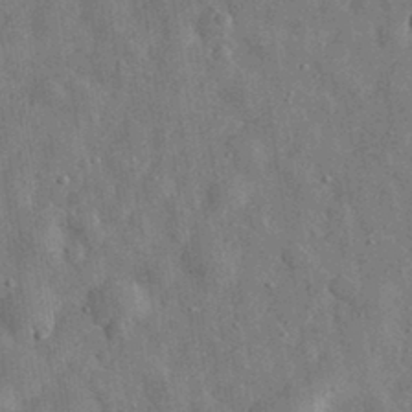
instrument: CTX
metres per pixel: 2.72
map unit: eHh
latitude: 31.5183
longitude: -74.1767
